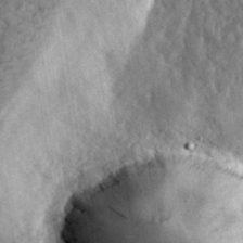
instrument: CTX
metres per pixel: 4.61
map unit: eHh
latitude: 32.8947
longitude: -79.8773
